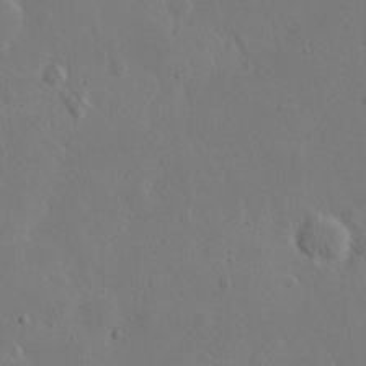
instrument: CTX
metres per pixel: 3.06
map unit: eHh
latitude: 20.4223
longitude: -71.2159
